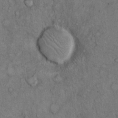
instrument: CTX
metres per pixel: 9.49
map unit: Hto
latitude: 10.8191
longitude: -59.6316
